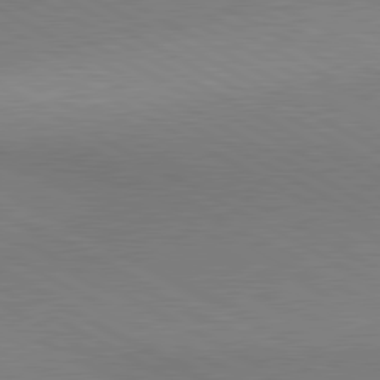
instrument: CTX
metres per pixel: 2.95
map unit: lApd
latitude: 80.8191
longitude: 150.2362
